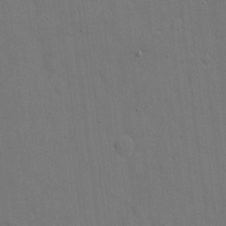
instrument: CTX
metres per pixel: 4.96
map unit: eHh
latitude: 6.4601
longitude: -67.5371
